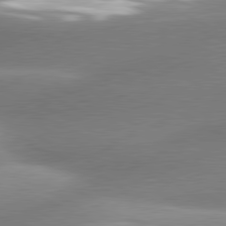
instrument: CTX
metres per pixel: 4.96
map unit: lApd
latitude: 80.4979
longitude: -159.8394
